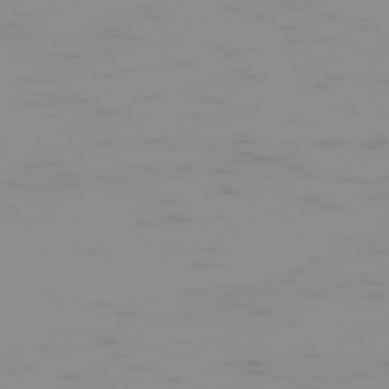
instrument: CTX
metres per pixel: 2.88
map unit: Hpe
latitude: -74.1039
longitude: 6.6518
